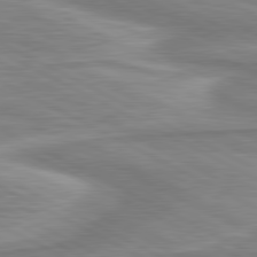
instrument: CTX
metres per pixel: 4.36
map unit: lApd
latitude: 80.8380
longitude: 172.7841
